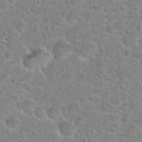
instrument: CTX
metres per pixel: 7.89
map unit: Hto
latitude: 24.4790
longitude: -48.6679
